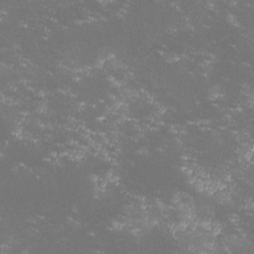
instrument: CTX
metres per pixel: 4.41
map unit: lHvf
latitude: -14.2929
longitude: -102.0255
